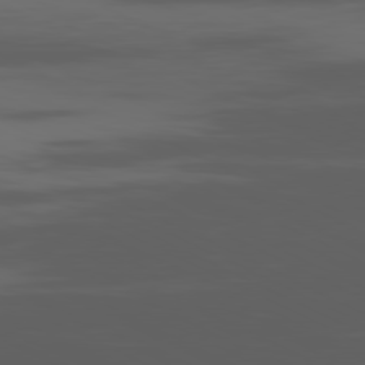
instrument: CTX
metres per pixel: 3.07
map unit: Ap
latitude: -80.9731
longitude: -62.2145
